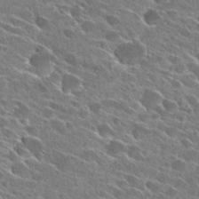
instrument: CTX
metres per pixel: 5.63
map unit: Hto
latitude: 27.0081
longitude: -42.9703
